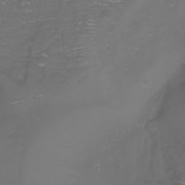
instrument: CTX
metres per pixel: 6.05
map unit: Aa
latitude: -7.9367
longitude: -71.7827
